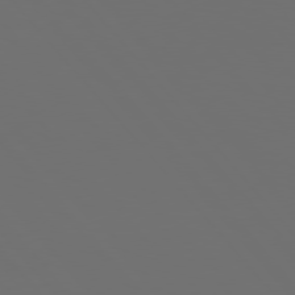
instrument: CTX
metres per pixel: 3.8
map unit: Hpe
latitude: 76.5923
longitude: -165.9717
